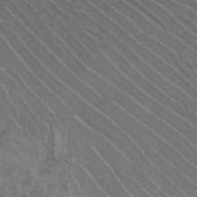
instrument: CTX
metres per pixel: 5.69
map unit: Htu
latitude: -8.3873
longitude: -65.1403
